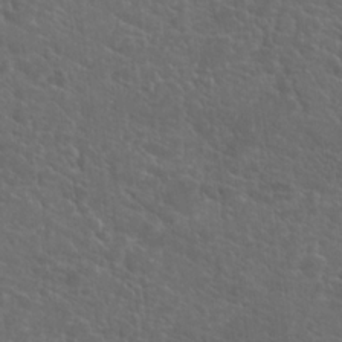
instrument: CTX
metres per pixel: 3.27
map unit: Hto
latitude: 19.7827
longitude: -36.7624
